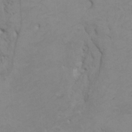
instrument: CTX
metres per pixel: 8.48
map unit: HNhu
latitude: 4.0255
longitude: -2.9513
